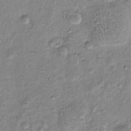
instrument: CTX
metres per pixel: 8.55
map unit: eHh
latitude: -0.1984
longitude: 16.5196
